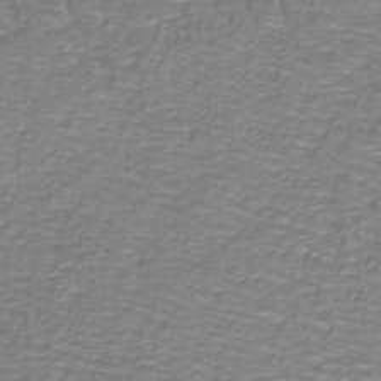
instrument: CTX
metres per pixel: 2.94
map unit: lHb
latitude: -40.3306
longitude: 59.1998
